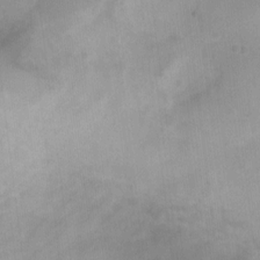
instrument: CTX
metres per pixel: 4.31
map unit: Nhu
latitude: 4.2711
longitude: -16.8191
